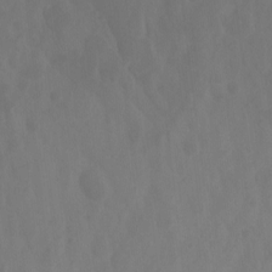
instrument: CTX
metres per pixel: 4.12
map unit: Ht
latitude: -5.0486
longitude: -62.4034
